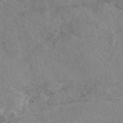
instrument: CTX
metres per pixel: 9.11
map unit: eAb
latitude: 48.6868
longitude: 110.0472
